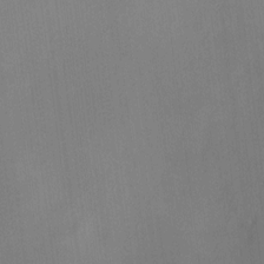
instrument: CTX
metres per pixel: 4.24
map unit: HNhu
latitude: 6.5357
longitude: 7.0486
